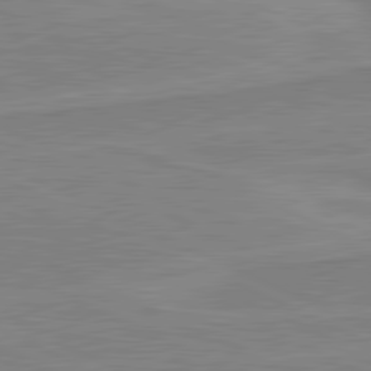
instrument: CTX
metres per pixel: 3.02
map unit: lApd
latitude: 81.0647
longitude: 169.3887
